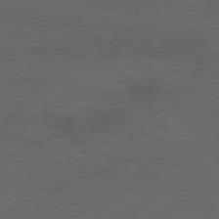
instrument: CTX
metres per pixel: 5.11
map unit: Hpe
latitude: 75.2537
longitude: -145.5749
